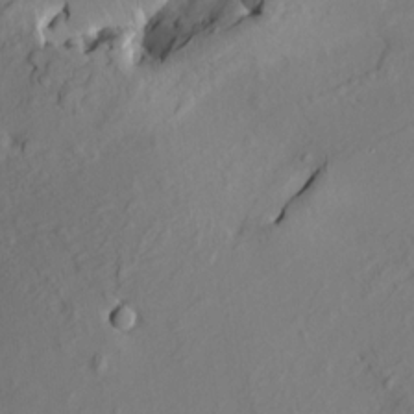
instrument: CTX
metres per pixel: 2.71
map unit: HNhu
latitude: 10.6113
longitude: 23.8234
